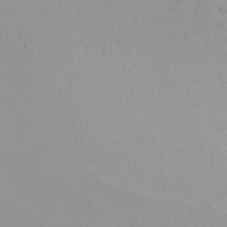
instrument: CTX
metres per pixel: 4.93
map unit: Nhu
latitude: -8.2928
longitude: -94.8002
